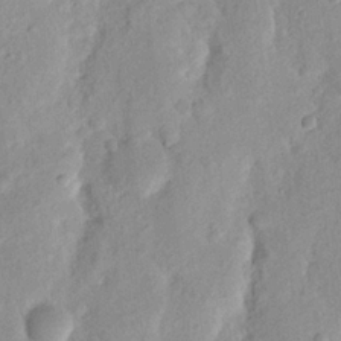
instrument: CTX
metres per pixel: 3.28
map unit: Nhu
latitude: 19.9906
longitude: -74.6868
